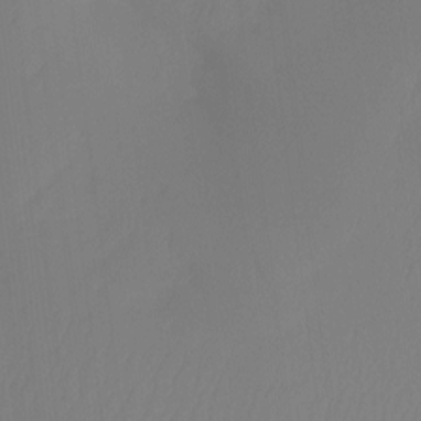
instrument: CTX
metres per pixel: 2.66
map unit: Htu
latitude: -12.8786
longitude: -48.5735
